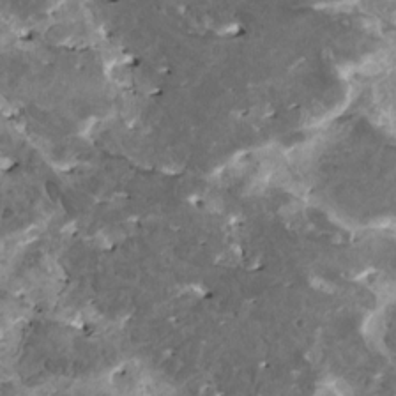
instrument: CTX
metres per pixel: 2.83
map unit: HNhu
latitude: 1.4804
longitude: 5.7477
